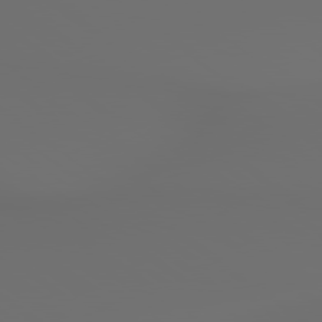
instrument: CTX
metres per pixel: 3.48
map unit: lApd
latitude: 79.2726
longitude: 176.8975
